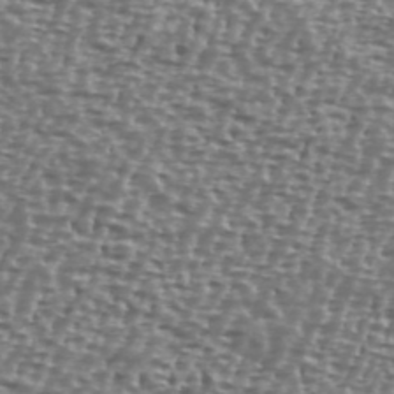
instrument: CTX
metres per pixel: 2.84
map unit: Ave
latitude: 40.3845
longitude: -111.9717
